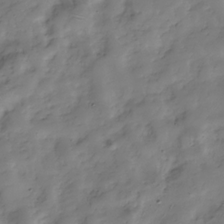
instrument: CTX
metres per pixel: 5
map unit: Hve
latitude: -30.2172
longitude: 90.0661
